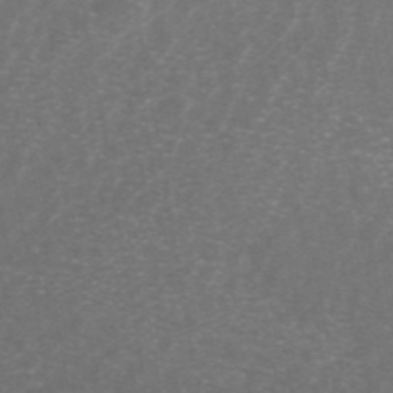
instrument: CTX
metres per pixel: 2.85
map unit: ANa
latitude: 44.6490
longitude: 24.5385
